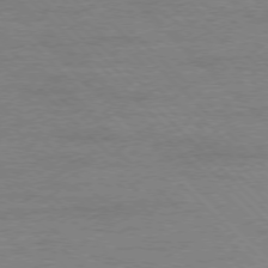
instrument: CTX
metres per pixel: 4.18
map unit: Ap
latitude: -77.6911
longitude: -94.7247
